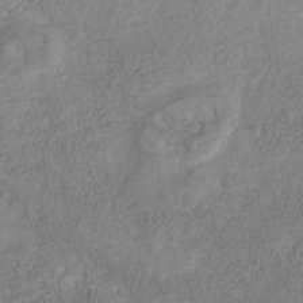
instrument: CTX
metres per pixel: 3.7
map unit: Nhe
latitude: -41.2187
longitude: -109.6505
